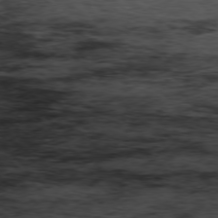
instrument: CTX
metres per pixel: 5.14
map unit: Hpe
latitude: -77.5210
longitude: 12.9542
